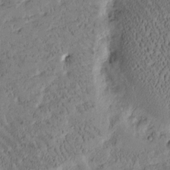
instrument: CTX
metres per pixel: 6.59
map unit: Htu
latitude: -1.6155
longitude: 176.0661
